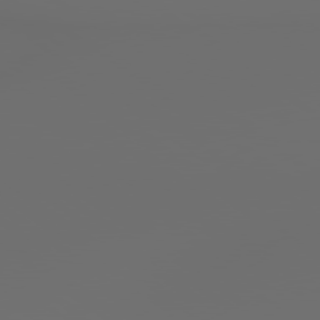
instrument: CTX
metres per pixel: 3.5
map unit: lApd
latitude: 79.1592
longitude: 176.3117
